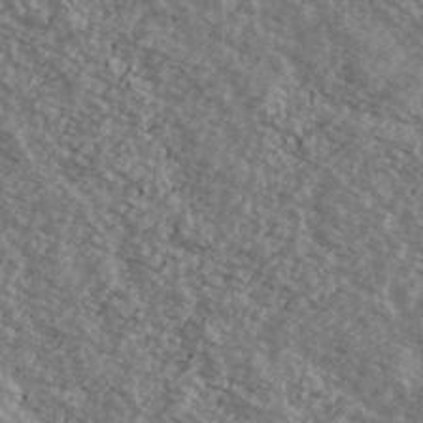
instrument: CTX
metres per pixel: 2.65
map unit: Ave
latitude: 39.0458
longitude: -110.3845
